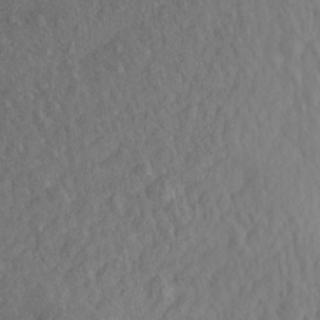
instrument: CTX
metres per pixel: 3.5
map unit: Aa
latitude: 15.7828
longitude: -143.9150
